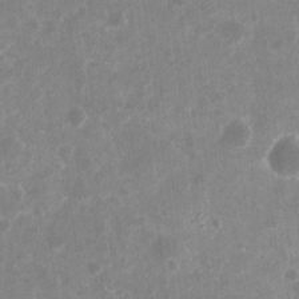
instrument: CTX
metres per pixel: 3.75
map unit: eHh
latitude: 10.2145
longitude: -71.7261
